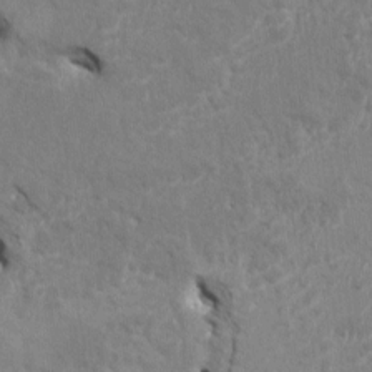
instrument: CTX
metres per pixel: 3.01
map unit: HNhu
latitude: 7.4615
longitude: -4.2145
